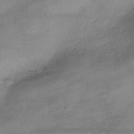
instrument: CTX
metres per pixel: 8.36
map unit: HNhu
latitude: -40.8219
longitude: 99.3132
